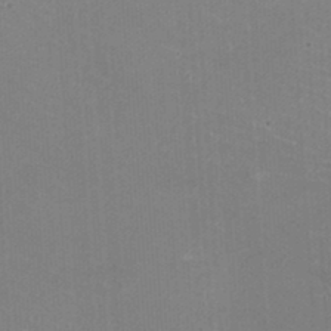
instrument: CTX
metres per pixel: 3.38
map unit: HNhu
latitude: -1.8612
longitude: -1.9150
